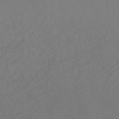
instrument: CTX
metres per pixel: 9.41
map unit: HNhu
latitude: -45.6722
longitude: 97.6155
